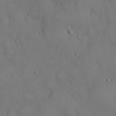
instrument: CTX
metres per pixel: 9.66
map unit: Hto
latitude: 14.7058
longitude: -59.8205
